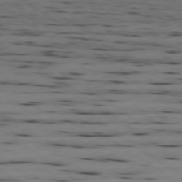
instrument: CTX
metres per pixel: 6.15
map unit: Ap
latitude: -79.6910
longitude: -101.3104
